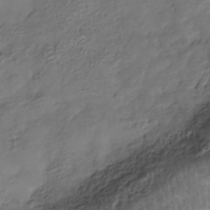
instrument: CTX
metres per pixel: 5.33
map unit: Nhe
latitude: -38.3306
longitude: -116.9136
